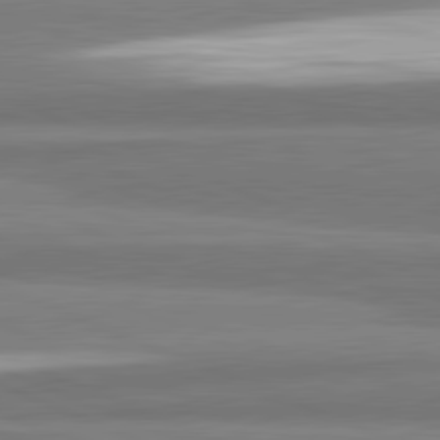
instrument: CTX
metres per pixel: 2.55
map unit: lApd
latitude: 82.0444
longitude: 174.1227
